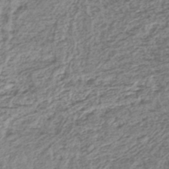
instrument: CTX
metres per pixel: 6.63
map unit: lHb
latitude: -43.6721
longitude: 72.2928
